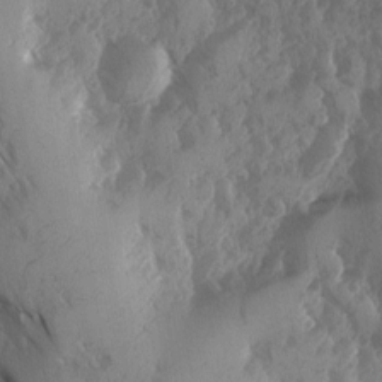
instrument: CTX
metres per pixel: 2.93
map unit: Ave
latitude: -10.5007
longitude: -118.5734
